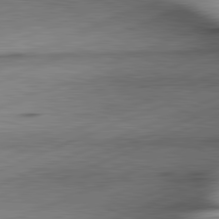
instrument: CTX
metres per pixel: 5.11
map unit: lApd
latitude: 81.7827
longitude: -166.3278
